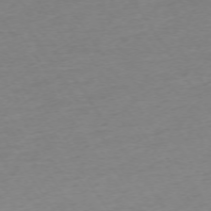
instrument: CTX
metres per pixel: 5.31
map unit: Ap
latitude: -73.8233
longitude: -85.7072
